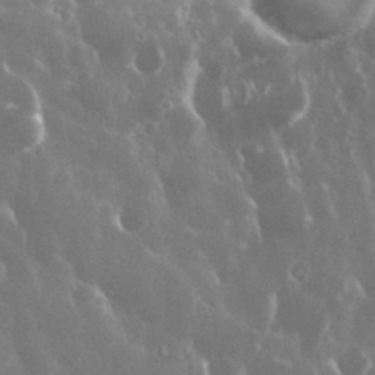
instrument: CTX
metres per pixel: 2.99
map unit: eHh
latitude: 35.2726
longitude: -58.7246
